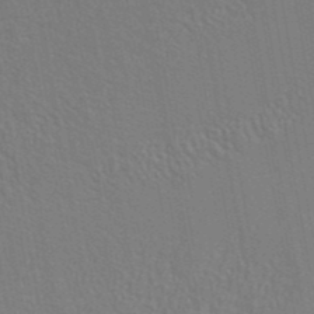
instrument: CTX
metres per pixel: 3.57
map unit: ANa
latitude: 39.8772
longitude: 21.9745
